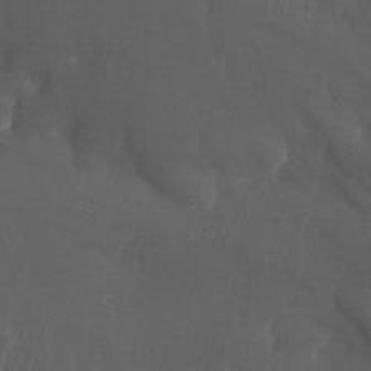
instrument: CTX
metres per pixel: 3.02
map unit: Nhu
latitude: -7.5588
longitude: -81.4615
